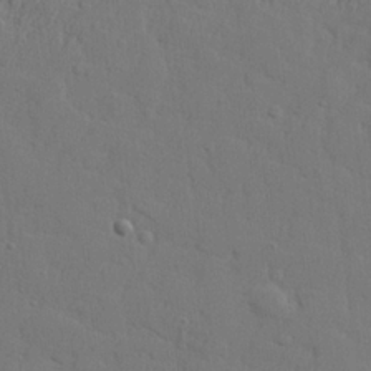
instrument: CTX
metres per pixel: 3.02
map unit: lHvf
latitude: 23.5182
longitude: 141.6722
